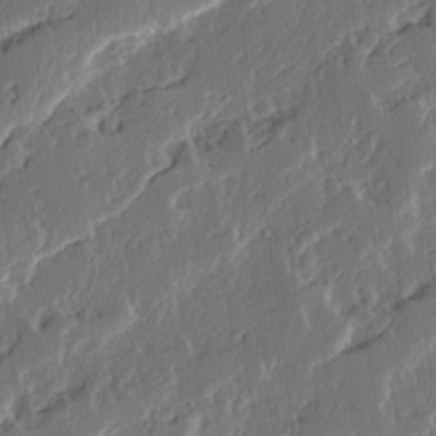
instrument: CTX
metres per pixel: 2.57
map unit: Ave
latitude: 14.3657
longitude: -136.9325
